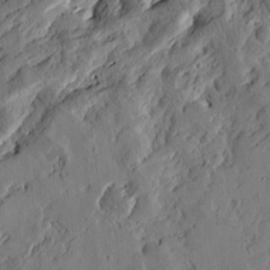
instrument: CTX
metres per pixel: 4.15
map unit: Htu
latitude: -3.2753
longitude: -178.3090
